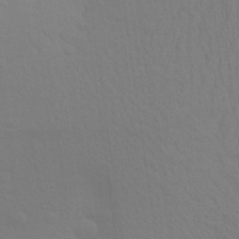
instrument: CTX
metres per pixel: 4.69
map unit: Aa
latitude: 24.2522
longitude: -145.3104
